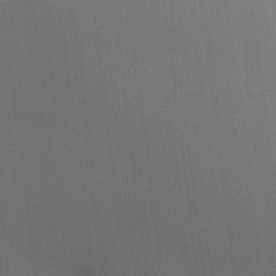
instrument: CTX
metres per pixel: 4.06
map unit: HNhu
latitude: 13.2159
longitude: 11.6911
